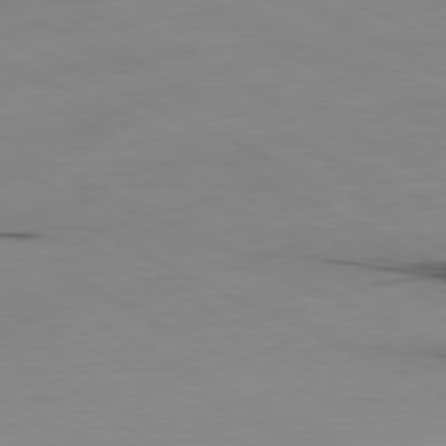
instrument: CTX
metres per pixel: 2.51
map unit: Ap
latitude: -81.1431
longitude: -94.5168
